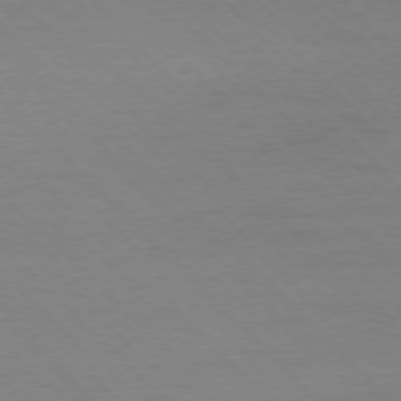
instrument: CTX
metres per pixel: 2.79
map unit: Ap
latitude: -77.3321
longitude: -87.1403
